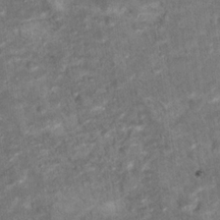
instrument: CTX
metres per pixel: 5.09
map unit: Hto
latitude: 17.8394
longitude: -36.7813
